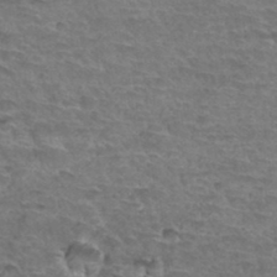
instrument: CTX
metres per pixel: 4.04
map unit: Hto
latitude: 34.5734
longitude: -44.9136
